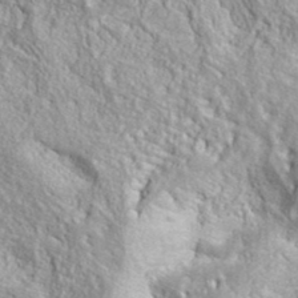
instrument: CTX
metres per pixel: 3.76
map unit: ANa
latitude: 39.4615
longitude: -91.0647
